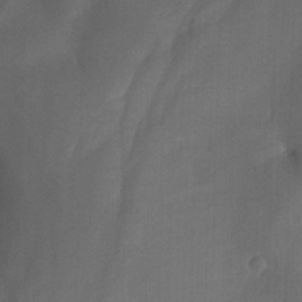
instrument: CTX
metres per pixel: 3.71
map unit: Nhu
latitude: -14.9164
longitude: -54.2333
